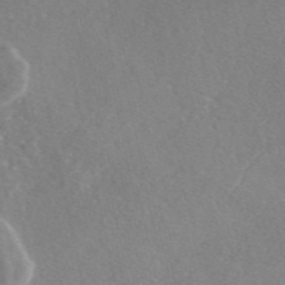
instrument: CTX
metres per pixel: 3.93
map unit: eAb
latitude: 46.8002
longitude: 113.7667
